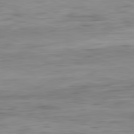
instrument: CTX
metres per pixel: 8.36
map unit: Ap
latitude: -82.0283
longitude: -78.3090
